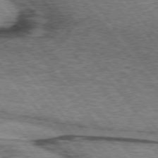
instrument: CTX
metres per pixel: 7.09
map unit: lApd
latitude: 74.4223
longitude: -77.0836
